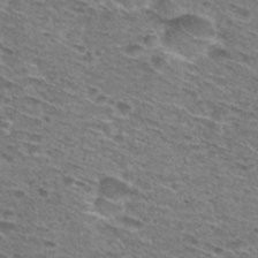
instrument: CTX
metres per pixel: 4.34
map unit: Hto
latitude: 29.9717
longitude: -47.0837
